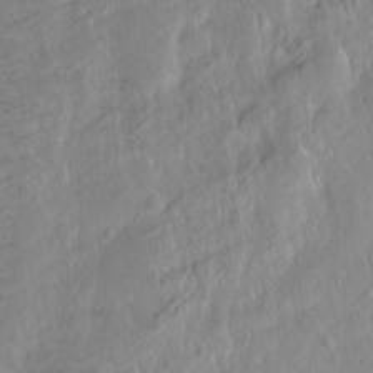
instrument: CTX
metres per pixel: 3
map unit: Ht
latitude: -8.2739
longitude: -36.4601
